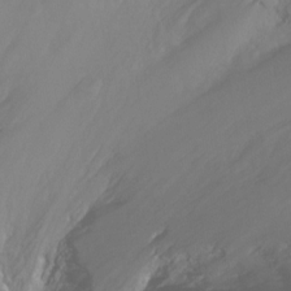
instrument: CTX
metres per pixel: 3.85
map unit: Ht
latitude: -14.5952
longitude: -42.9514
